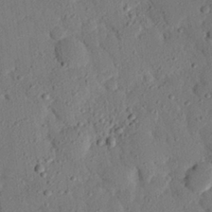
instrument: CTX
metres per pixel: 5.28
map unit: eHh
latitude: 25.6504
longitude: -79.4427
